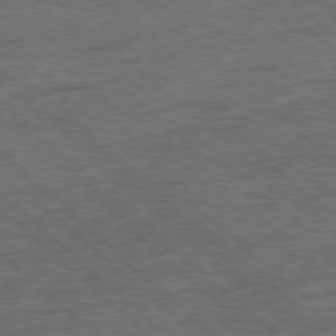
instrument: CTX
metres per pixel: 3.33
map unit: Hpe
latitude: -78.4818
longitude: 16.6708
